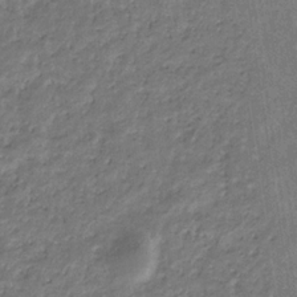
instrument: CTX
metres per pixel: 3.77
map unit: eHb
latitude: -29.9178
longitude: 69.5588
